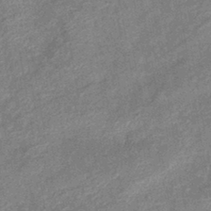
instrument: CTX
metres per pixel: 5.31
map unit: eHb
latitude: -41.6344
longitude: 82.1228
